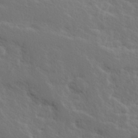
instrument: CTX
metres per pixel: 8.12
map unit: Hve
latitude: 25.5938
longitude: 145.2376
